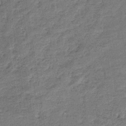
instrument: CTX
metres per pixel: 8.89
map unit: eHb
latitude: -36.4062
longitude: 77.4832
